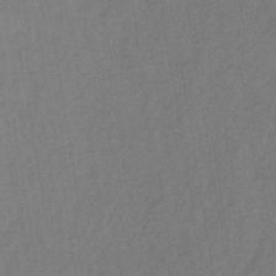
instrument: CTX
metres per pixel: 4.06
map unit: lHb
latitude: -38.7085
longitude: 71.5210
